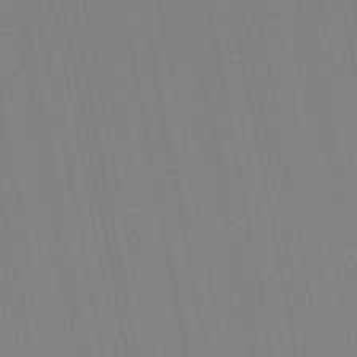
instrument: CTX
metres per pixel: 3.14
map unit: HNb
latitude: -48.1228
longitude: 59.3698
